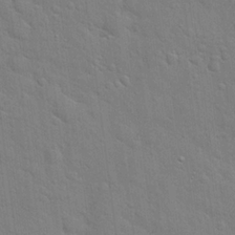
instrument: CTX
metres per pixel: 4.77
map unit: Hto
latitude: 21.0837
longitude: -52.0255
